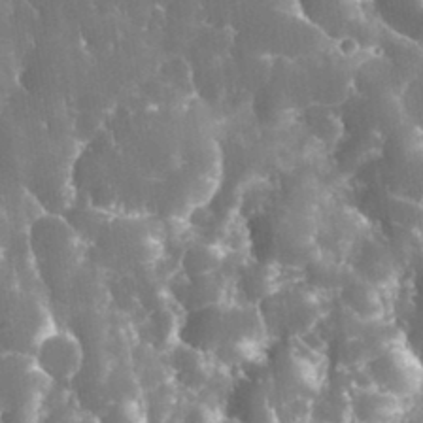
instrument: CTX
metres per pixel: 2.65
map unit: eHh
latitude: 34.5923
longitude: -62.7813
